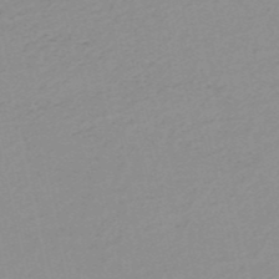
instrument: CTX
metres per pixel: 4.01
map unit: HNb
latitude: -52.0094
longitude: -51.2726
